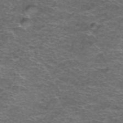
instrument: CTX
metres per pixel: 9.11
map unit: Hto
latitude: 38.4601
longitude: -41.3481
